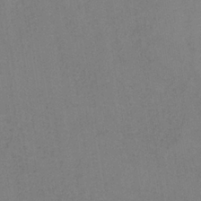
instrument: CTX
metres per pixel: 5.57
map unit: HNb
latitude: -34.0094
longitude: 54.5574
